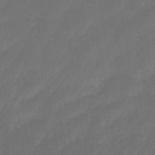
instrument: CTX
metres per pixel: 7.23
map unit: eHb
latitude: -46.3873
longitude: 85.1809
